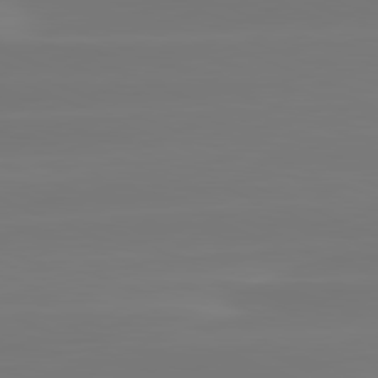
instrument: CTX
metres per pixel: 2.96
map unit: lApd
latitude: 81.7827
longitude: -134.8191
